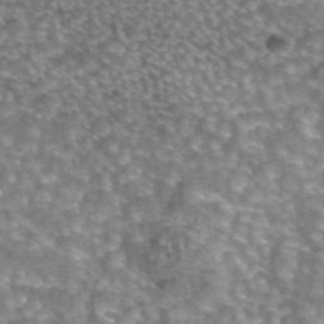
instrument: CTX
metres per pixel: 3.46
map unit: eAb
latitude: 44.5357
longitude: 105.3698
